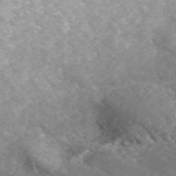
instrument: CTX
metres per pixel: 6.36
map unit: ANa
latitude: 42.2145
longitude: 28.8786
